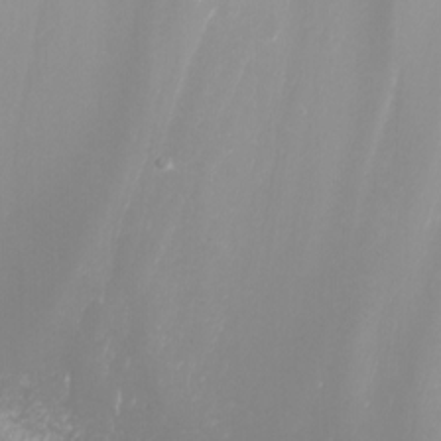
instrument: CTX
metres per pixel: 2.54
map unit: Nhu
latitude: -7.5210
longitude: -76.9891
